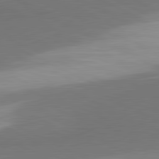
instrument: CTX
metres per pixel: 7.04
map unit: lApd
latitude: 81.4993
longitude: 157.4643
